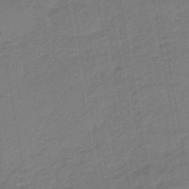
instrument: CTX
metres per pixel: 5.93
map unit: eHb
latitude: -47.0864
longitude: 88.1794
